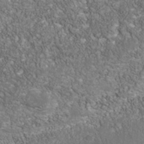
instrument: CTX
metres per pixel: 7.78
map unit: Nhu
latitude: -40.1795
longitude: -83.8961
